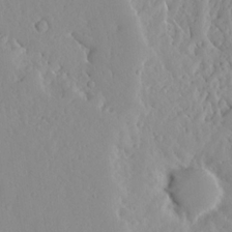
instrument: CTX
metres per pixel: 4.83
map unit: Ave
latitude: 12.9892
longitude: -135.1025
